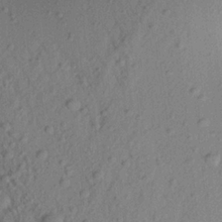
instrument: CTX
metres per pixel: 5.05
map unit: Aa
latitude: 22.1767
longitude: -147.6694
